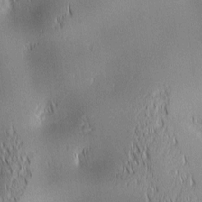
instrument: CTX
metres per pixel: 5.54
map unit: lAa
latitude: 1.2915
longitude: -116.8569
